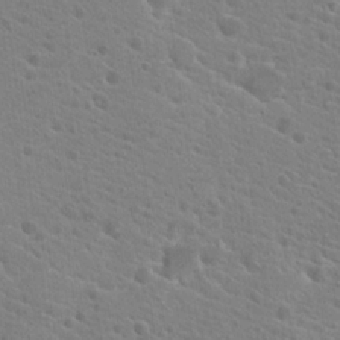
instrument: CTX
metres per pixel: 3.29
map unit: Hto
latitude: 20.9892
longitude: -39.5749
